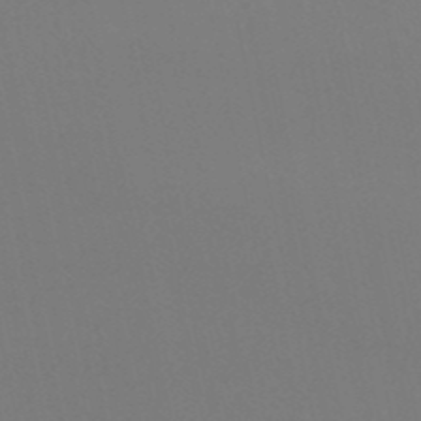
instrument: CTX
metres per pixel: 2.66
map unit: HNb
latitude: -51.5021
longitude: -41.9528
